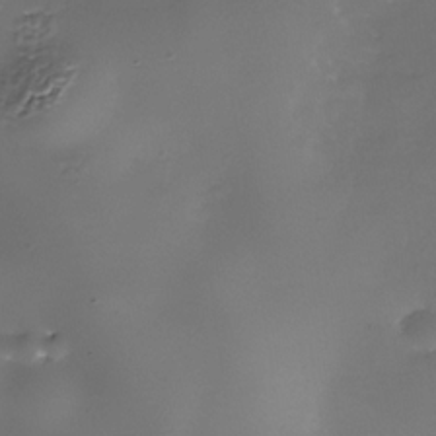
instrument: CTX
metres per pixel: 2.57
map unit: Nhe
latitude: -33.7667
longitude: -87.7638
